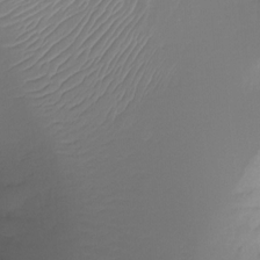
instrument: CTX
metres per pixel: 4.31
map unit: Ht
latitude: -15.8234
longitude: -45.8772
